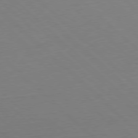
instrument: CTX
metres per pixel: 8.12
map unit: Hpe
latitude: -79.6155
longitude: 8.7463
